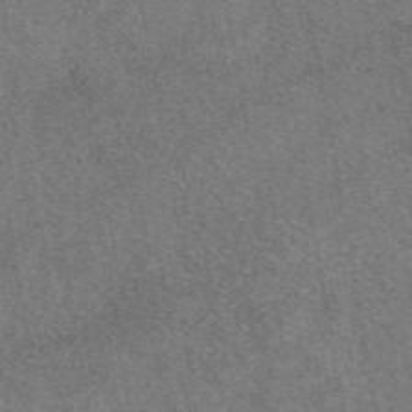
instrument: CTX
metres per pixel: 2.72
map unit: eAb
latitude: 48.1389
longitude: 108.9164
